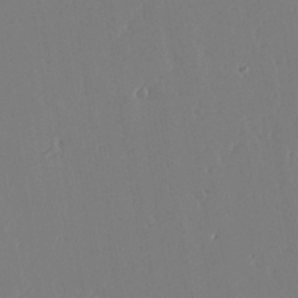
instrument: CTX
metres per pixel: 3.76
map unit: lAvf
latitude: 17.3293
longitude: -126.3278
